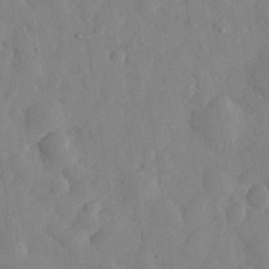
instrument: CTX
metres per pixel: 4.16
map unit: eHh
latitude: 31.0648
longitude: -71.4048
